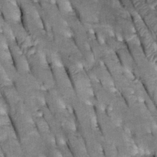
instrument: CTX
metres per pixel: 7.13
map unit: Htu
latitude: -2.2739
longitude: 149.9367
